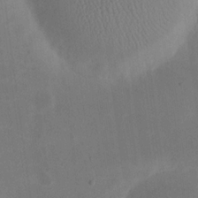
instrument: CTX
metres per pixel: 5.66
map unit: eHh
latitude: 20.3468
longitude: -70.8758
